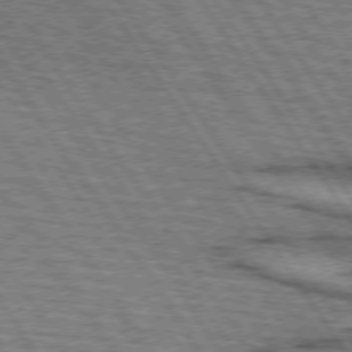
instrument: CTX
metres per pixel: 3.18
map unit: lApd
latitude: 73.9717
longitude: -78.0822
